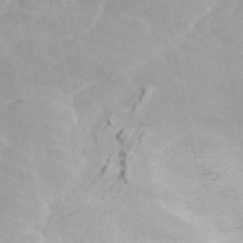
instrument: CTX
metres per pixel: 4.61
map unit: ANa
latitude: 46.9703
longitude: 26.8596
